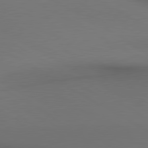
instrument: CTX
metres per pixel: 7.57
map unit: lApd
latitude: 80.4034
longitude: 155.8045
